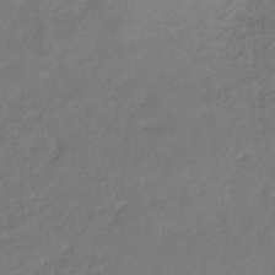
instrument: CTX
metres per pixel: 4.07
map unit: eHb
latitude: -29.7856
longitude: 66.5574
